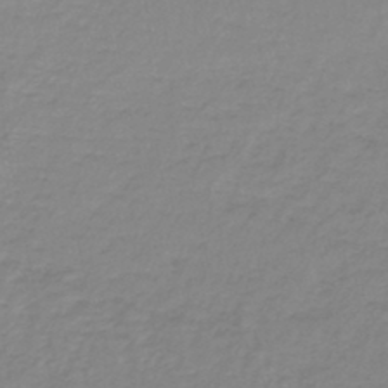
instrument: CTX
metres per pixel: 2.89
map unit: lHb
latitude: -41.6911
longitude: 63.4265
